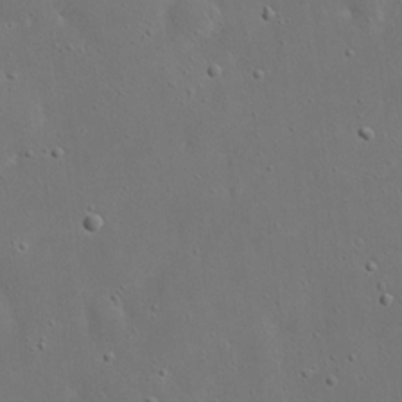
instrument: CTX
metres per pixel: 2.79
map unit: eHh
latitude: 17.9339
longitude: -71.4426
